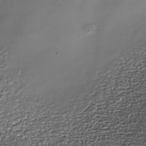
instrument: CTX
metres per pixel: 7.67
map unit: Nhe
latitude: -36.7085
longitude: -87.2726
